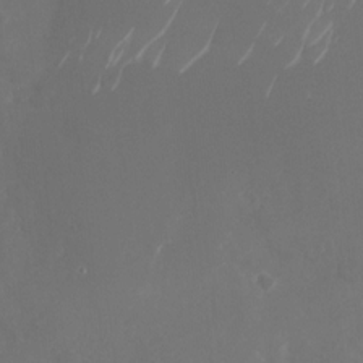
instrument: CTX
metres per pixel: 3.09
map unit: Nhu
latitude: -28.6707
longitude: -70.0444
